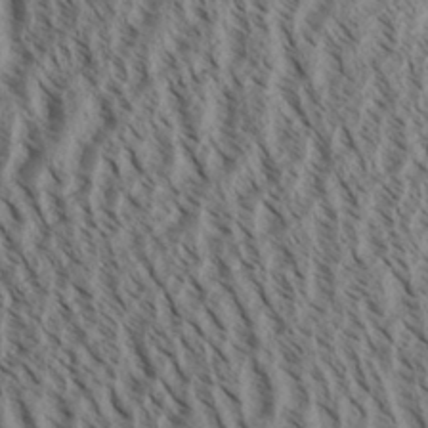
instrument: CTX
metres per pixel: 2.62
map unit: Aa
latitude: 31.1404
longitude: -138.2711
